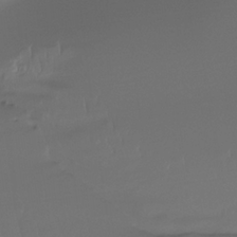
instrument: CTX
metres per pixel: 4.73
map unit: Htu
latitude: -14.7652
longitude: -46.9325
